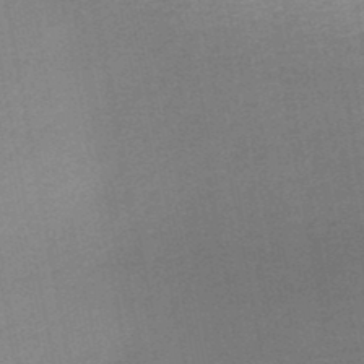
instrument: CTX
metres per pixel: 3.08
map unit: HNb
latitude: -48.1606
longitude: -42.2145
